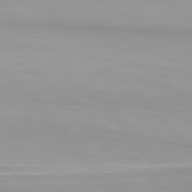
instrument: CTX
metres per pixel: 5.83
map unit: Hpe
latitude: 77.4804
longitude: -167.4993
